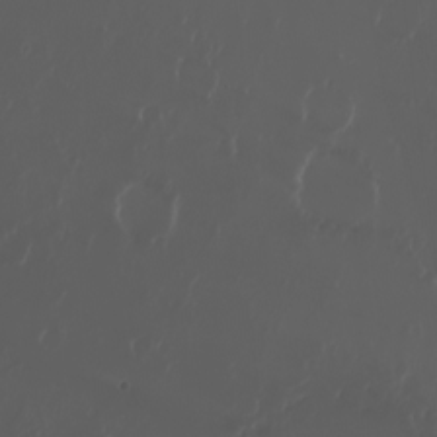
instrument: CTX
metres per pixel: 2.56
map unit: eHh
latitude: -3.1242
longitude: 20.1039
